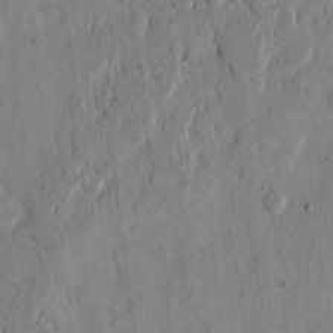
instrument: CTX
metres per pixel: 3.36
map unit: eHh
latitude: 12.3845
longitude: -69.0648
